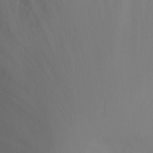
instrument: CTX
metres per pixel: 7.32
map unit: Ht
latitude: -4.9730
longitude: -28.1389
